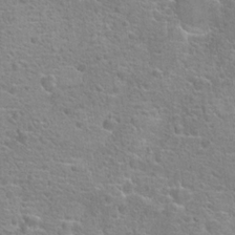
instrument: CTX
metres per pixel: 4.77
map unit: Hto
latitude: 18.3845
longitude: -41.4804
